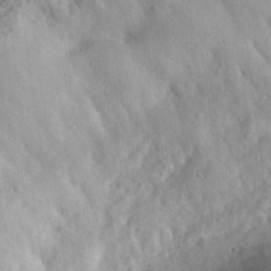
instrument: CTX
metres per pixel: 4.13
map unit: eHh
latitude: 32.9703
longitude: -76.2522
